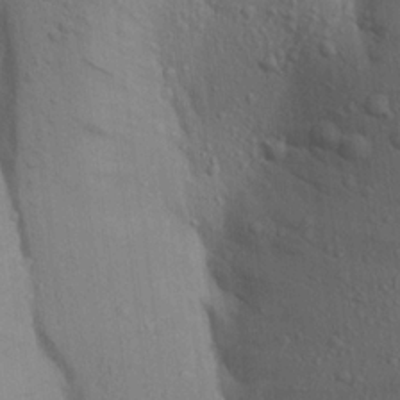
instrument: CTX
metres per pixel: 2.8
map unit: Aa
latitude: 18.8569
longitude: -149.1403
